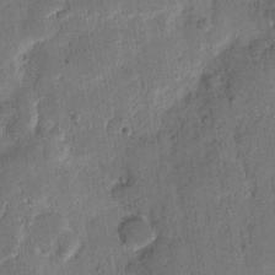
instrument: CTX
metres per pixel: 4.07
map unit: eHh
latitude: 8.3278
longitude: -66.3467
